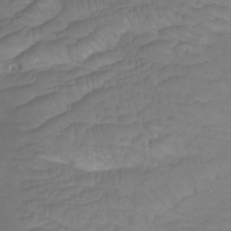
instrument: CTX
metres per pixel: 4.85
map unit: Nhu
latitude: -10.1795
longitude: -68.8947
